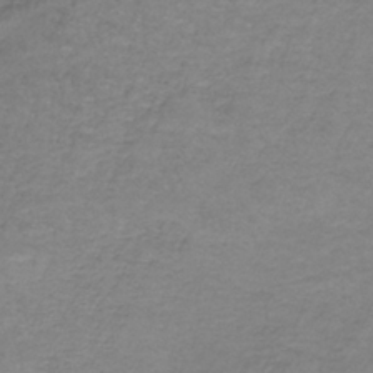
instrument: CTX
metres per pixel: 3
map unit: HNb
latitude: -35.7100
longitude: 53.4265
